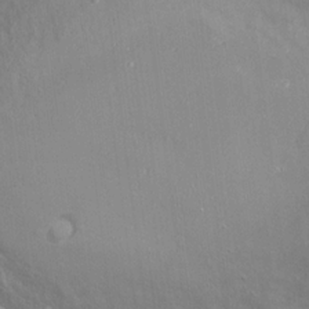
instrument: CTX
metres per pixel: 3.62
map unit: Hto
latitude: 17.6127
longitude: -57.2725
